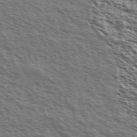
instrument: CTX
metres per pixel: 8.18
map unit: Ave
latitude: 37.9906
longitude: -111.0648
